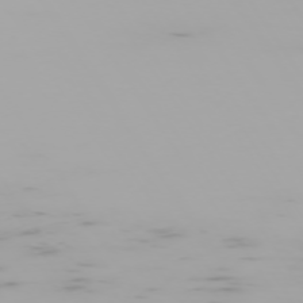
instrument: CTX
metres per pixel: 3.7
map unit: Hpe
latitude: -74.1228
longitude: 5.2565
